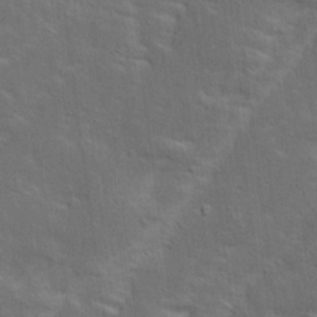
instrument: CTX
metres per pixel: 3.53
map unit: Ave
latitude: 15.7261
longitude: -138.6679
